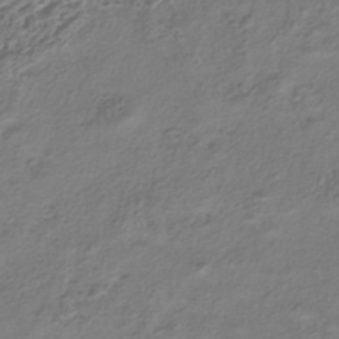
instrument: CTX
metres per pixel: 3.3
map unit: HNhu
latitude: -41.8800
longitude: 107.1620
